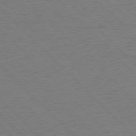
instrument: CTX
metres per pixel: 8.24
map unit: Ap
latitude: -77.0675
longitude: -85.5560
